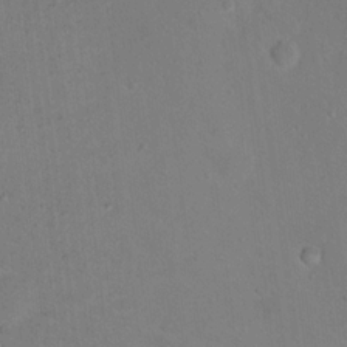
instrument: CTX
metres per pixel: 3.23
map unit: Nhu
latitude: 14.0444
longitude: -36.6113
